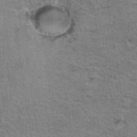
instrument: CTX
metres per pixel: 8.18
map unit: Hto
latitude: 36.6869
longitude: -46.7247
